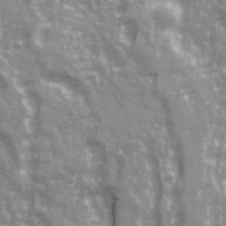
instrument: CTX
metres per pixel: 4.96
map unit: Ave
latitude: 21.4805
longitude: -132.8569
